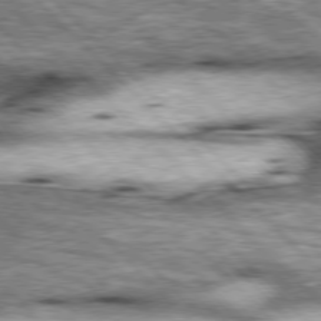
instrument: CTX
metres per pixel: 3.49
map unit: lApd
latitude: 76.9891
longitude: -50.8569
